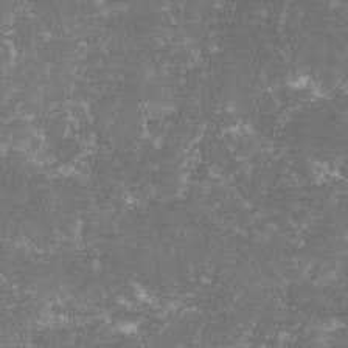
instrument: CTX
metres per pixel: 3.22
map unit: lHvf
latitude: -14.8219
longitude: -98.9324
